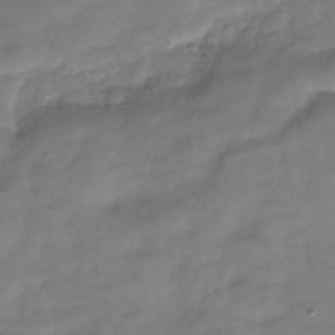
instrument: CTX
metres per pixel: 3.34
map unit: Hve
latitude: -31.6533
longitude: 91.3132
